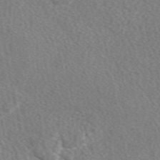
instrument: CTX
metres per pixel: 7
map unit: eAb
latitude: 49.4048
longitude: 116.8407
